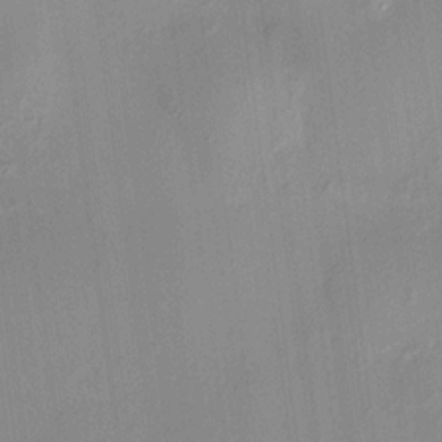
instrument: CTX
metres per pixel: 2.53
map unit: HNhu
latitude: 11.7261
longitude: 10.2740
